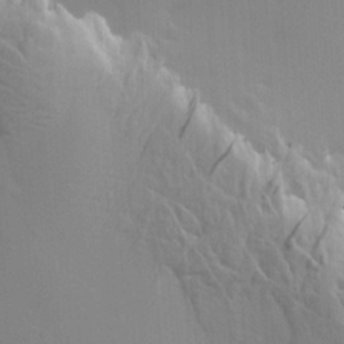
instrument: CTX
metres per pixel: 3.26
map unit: HNhu
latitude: 10.0255
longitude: 23.2943
